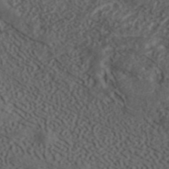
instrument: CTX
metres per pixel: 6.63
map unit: ANa
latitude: 42.1578
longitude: 34.5574
